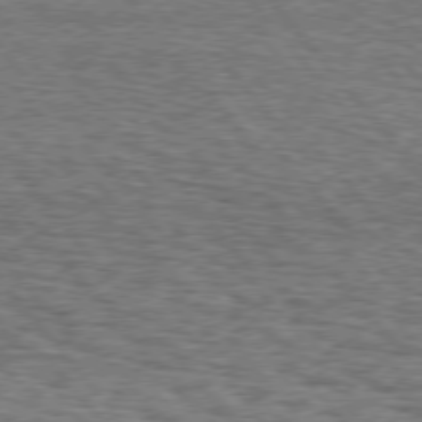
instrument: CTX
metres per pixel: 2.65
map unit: Hpe
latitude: 75.9717
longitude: -134.9513
